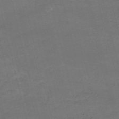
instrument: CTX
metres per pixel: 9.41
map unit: HNb
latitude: -54.3684
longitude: -37.3104
